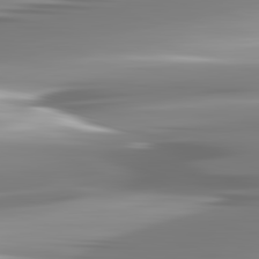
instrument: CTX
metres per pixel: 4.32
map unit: lApd
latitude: 82.9891
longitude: -138.6868
